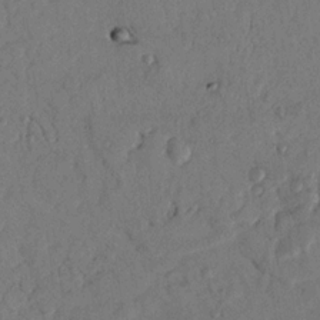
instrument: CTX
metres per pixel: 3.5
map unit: Nhu
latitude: 18.1766
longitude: -77.7638
